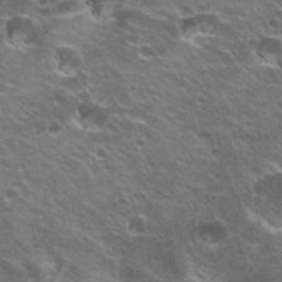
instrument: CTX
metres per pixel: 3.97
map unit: Hto
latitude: 23.1214
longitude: -32.4412
